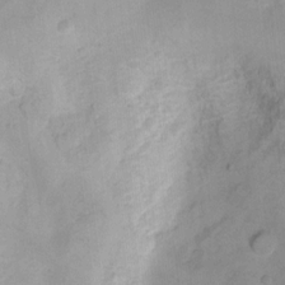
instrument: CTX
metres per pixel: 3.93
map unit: Hto
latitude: 7.1025
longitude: -36.4601
